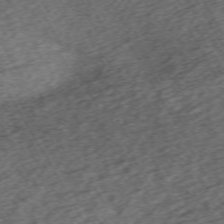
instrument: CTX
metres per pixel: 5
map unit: Hpe
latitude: -70.8219
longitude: 16.8219
